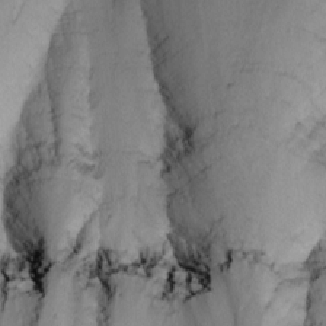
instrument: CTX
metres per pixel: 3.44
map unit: Nhu
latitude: -2.8974
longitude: -73.8395
